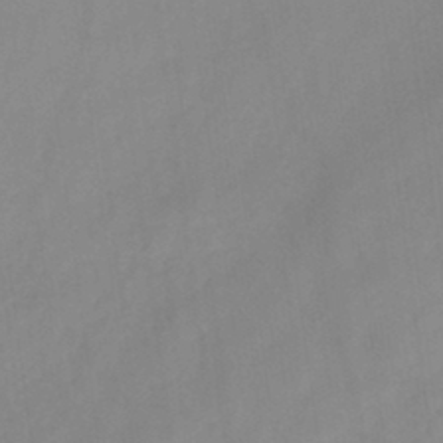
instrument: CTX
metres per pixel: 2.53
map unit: lHb
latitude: -45.1998
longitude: 66.6707
